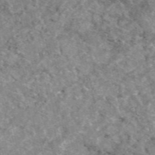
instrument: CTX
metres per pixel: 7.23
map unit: eAb
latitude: 48.1389
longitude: 112.6708
